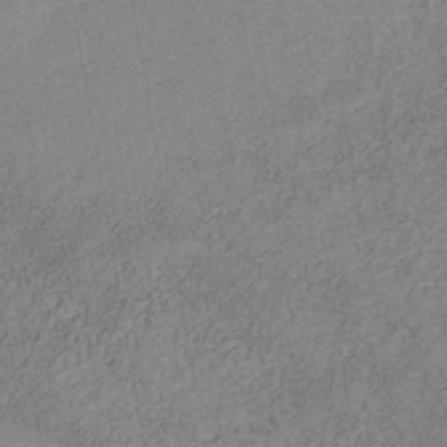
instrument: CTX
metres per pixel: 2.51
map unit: Nhe
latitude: -41.1431
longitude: -109.6882
